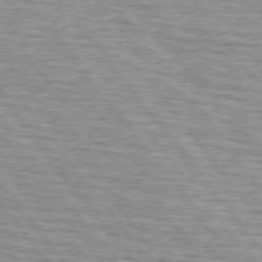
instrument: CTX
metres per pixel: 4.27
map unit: lApd
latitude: 75.2348
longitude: -76.0444
